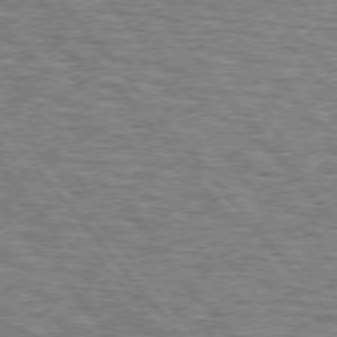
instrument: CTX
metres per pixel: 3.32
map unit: lApd
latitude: 75.6694
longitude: -76.6301
